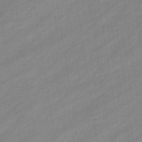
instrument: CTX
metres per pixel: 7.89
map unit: eHb
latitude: -37.8800
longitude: 79.5588
